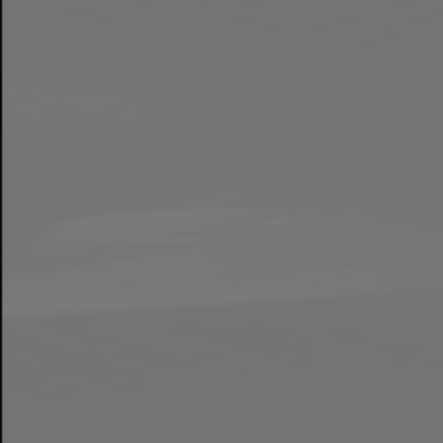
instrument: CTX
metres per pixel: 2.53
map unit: lApd
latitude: 82.1199
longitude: -153.9906
